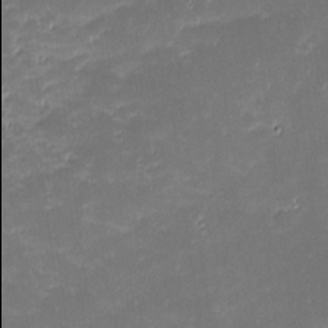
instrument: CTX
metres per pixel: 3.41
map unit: eHh
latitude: -2.2928
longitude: -85.9906
